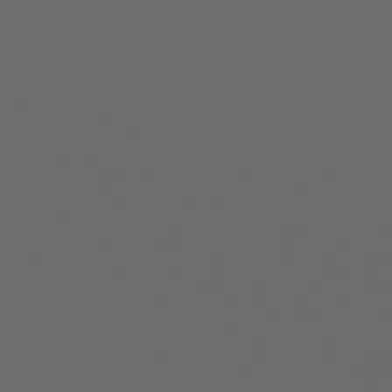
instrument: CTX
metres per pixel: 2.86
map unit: Hpe
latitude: 76.7624
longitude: -168.4034
